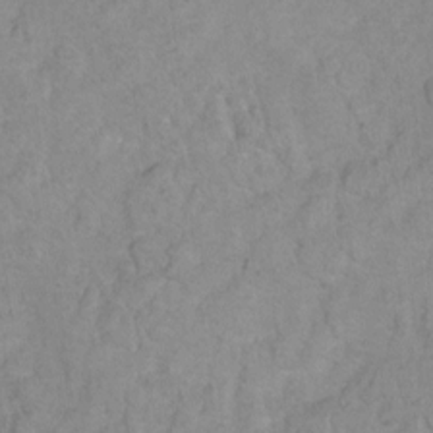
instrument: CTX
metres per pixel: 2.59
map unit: Hto
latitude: 6.7435
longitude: -36.6113
